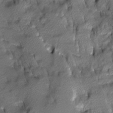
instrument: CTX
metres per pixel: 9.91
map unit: Ave
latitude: -10.4062
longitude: -117.7828
